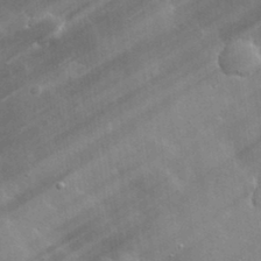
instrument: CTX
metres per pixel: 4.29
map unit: lHvf
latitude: 32.9514
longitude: -92.6301
